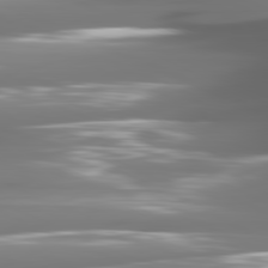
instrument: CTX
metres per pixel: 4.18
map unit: lApd
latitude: 81.2915
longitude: -142.1389
